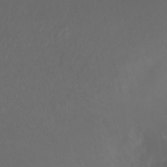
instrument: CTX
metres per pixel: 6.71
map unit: Htu
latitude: -6.5951
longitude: -68.8191
